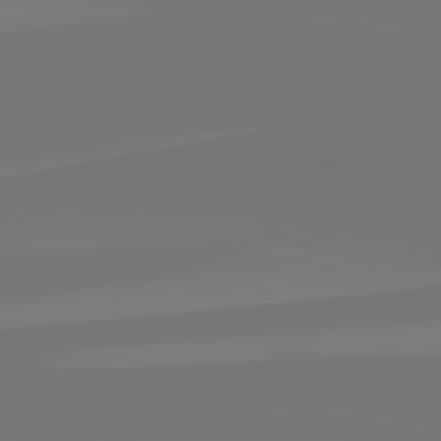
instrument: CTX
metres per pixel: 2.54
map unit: lApd
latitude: 82.6301
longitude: 154.9542
